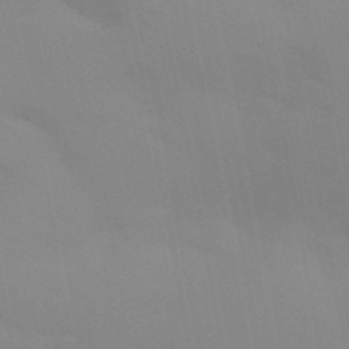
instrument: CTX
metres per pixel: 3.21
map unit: Aa
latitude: 32.2523
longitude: -145.8961
